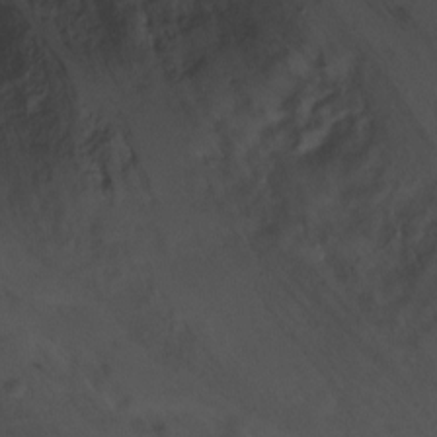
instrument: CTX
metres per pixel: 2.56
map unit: Hto
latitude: -3.1998
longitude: -35.5938
